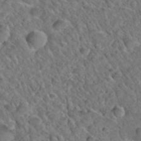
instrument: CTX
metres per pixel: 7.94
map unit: Hto
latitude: 35.2348
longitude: -49.3671
